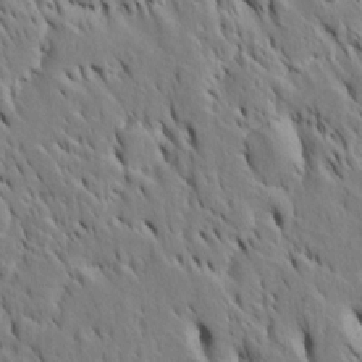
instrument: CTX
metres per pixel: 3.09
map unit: Htu
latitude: -4.2550
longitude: 151.6532
